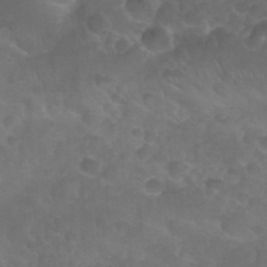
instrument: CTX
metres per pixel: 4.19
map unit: Nhu
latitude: 27.1025
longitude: -54.7435
